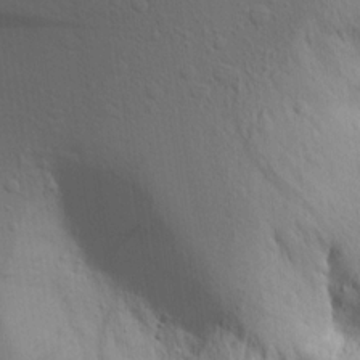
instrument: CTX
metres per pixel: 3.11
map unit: Aa
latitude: 15.6127
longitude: -143.2915
